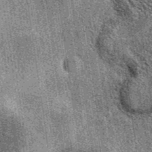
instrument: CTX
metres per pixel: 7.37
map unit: eAb
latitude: 38.7246
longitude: 107.5588
